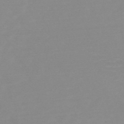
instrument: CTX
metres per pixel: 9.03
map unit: HNb
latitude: -48.2362
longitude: -43.3671
